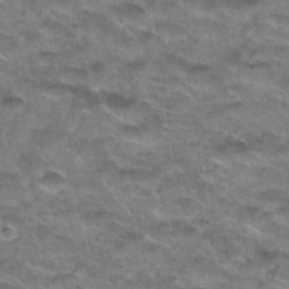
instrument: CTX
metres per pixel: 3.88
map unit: Hto
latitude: 34.2333
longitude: -48.7246
